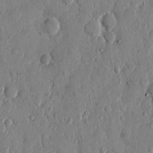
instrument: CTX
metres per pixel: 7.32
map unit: eHh
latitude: 12.2523
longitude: -69.0081
